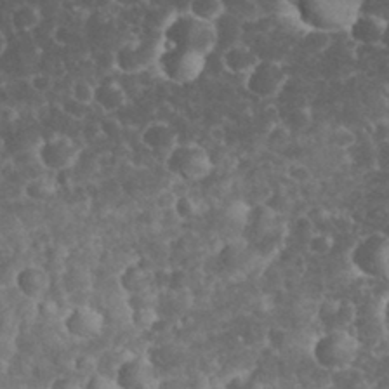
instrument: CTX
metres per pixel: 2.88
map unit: eHh
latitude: 33.1214
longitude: -63.9906
